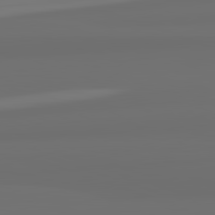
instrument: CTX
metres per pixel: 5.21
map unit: lApd
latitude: 82.6868
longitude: 163.4265
